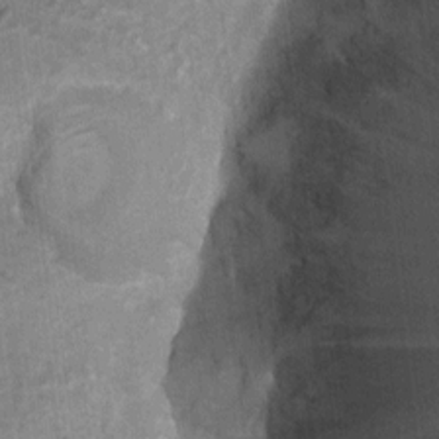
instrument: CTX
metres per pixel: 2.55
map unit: Nhu
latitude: 6.6490
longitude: -20.3278
